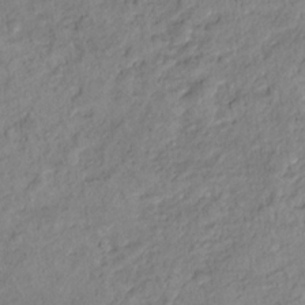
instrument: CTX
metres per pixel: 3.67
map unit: Hto
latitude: 16.5924
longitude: -37.3860
